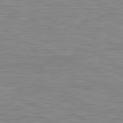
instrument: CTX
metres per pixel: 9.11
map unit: lApd
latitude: 81.3859
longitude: -170.3467
